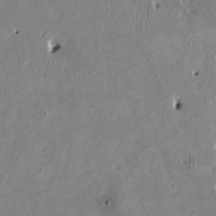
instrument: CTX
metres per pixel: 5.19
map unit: HNhu
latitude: 2.8191
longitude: -4.6868
